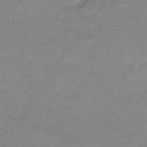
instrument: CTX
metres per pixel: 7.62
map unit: eHb
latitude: -33.4644
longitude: 71.4077
